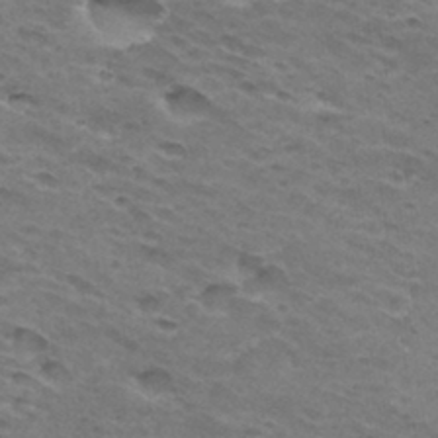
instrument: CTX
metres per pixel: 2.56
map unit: Hto
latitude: 31.9717
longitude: -46.3090
